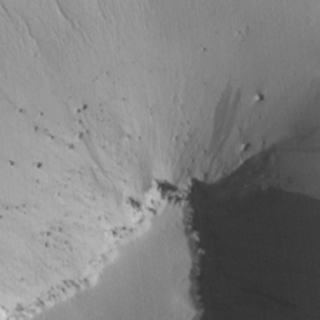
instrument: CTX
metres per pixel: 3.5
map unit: Htu
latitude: 0.4412
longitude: 173.8044
